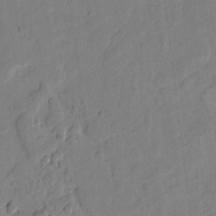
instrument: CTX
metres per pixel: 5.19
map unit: lAvf
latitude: 7.1781
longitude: 165.9745
